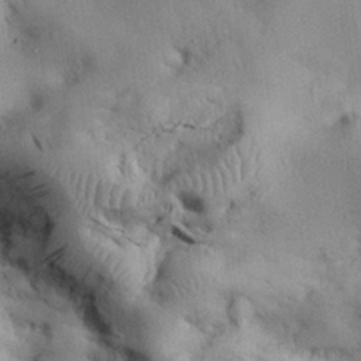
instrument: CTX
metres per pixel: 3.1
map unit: Nhu
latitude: 26.7435
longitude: -71.1592
